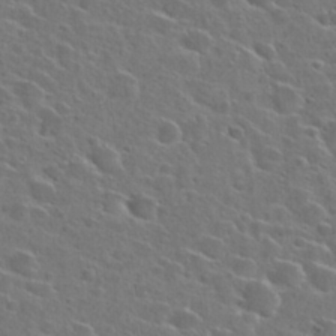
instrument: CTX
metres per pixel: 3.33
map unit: Hto
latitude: 26.6491
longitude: -46.7813
